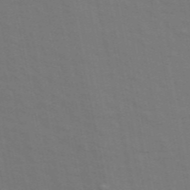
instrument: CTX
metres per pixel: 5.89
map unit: ANa
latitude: 48.9892
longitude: -76.7435
